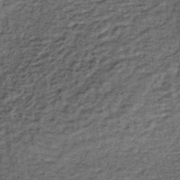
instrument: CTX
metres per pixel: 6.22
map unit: lHb
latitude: -38.7085
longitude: 66.1039
